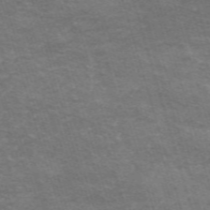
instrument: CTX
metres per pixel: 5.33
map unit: HNb
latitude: -53.9556
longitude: -42.6113
